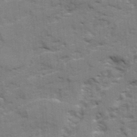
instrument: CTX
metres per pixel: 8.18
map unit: Ave
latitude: 20.3468
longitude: -130.1200
